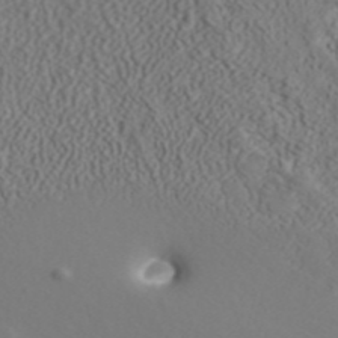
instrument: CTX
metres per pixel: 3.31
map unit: ANa
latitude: 42.5357
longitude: 28.6519
